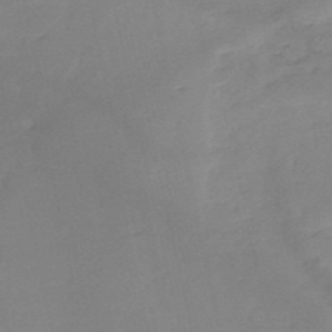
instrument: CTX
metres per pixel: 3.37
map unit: eHh
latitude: -52.0850
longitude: -24.4790
